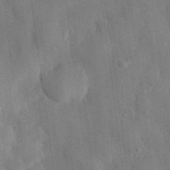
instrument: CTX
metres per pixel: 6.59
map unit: eHh
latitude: 30.2145
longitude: -76.7624
